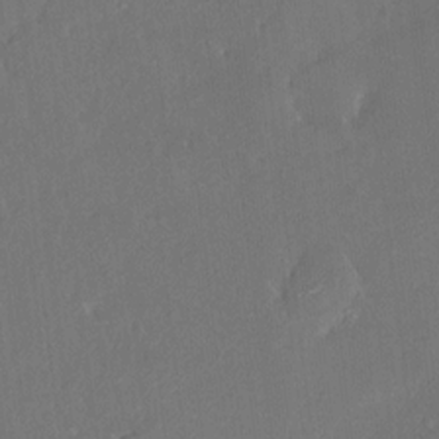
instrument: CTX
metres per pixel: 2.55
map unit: HNhu
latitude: 7.3104
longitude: 3.5210
